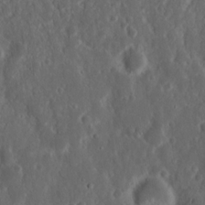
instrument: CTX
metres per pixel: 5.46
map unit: Nhu
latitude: 14.7247
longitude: -73.4049
